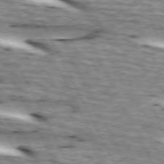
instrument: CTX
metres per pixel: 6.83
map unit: lApd
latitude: 73.2726
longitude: -55.1970
